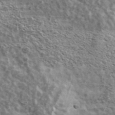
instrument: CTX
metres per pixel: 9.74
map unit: Ave
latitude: 39.0647
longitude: -108.1011
